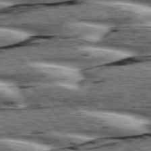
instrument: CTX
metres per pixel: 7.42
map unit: lApd
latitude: 76.1577
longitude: -82.1577
